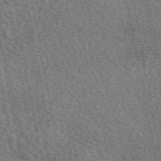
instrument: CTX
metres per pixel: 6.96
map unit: eAb
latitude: 50.7435
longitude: 114.9542
